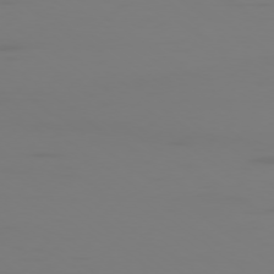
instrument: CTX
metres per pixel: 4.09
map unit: Ap
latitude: -78.6707
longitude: -79.9150
